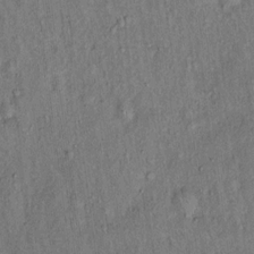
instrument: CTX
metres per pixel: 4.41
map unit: Hto
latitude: 14.3657
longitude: -59.2915
